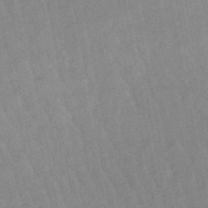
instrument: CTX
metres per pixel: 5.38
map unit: lHb
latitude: -48.6330
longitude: 75.5399
